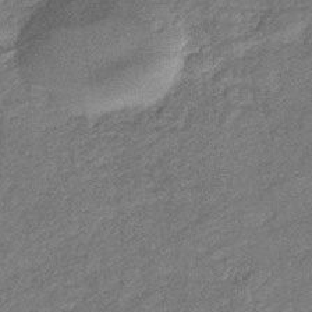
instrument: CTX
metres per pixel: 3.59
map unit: eHb
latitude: -36.8974
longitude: 79.1053
